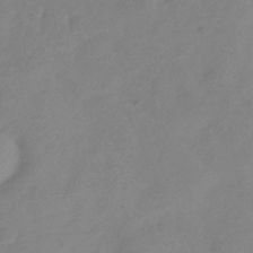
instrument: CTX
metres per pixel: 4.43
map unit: Hve
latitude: -34.3117
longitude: 90.3684
